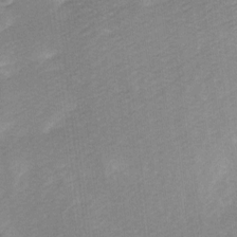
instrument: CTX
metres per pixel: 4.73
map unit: Ave
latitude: 10.1956
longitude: -106.7813
